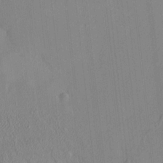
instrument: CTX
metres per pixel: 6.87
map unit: HNhu
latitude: 5.8583
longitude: 10.9731
